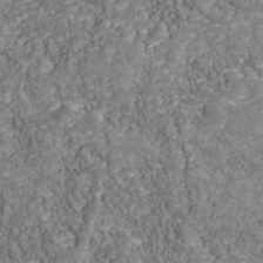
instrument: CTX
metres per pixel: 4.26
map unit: Nhu
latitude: -39.1809
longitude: -83.6882
